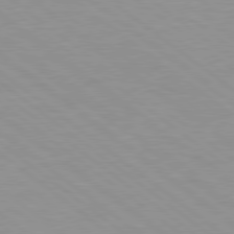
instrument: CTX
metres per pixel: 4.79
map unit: Hpe
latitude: 78.6680
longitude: -151.0836
